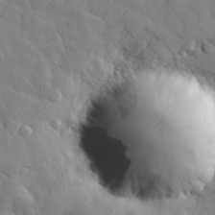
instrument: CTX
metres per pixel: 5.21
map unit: eHh
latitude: 28.5168
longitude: -78.3656
